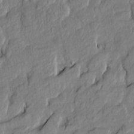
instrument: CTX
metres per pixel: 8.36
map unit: Htu
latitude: -8.2172
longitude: 177.5399
